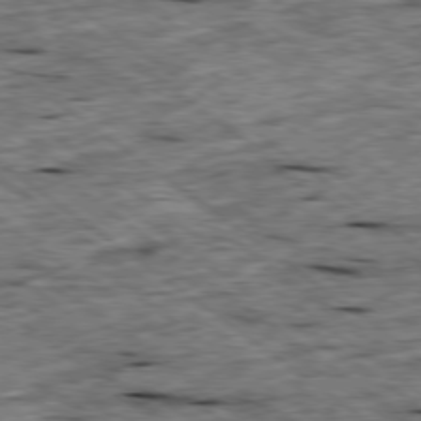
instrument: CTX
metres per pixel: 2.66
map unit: Ap
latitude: -79.2942
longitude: -88.3657
